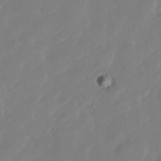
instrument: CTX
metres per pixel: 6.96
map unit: Nhu
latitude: -29.0675
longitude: -72.4412
